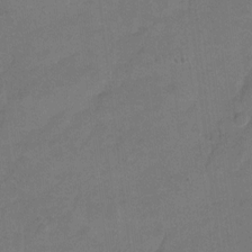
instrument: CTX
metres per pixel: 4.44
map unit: Hto
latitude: 3.5938
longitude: -32.8758
